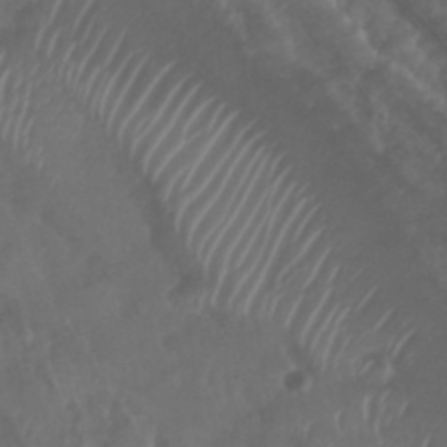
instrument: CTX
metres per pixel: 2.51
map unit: Nhu
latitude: 29.1214
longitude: -56.3656
